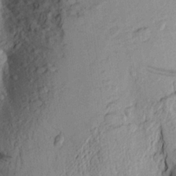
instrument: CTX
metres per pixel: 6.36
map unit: Aa
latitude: 23.8016
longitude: -150.1200
